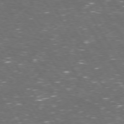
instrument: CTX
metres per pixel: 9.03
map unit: Hpe
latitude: 73.1026
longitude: -124.2144
